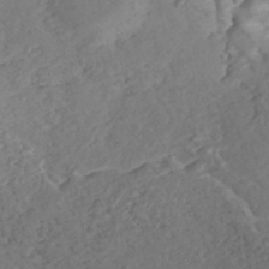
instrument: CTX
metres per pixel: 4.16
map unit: Nhe
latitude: -47.8422
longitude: -172.0444
